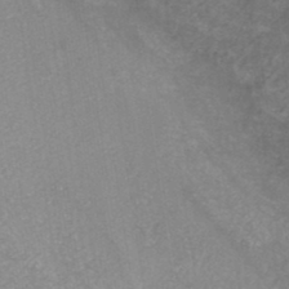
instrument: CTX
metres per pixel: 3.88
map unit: HNb
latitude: -45.6344
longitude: -45.5560
